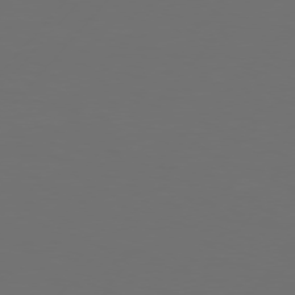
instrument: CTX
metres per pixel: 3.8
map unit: Hpe
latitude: 75.3671
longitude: -128.5546
